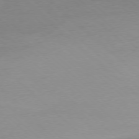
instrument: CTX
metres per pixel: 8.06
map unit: Ap
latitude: -78.2739
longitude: -70.5735
